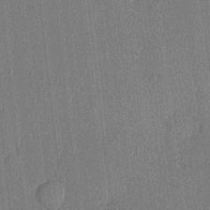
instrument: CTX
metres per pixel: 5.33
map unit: lHvf
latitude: 20.5357
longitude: 141.1431
